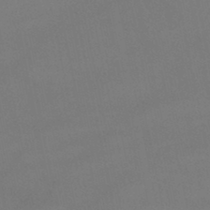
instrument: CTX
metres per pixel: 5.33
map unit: lHb
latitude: -44.7274
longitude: 61.1242
